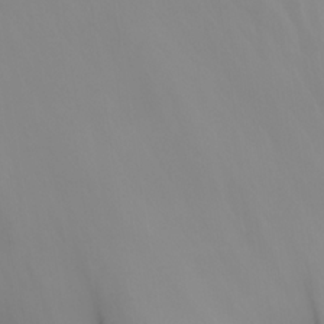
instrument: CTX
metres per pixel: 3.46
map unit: Ave
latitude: 20.8947
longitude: -138.2522
